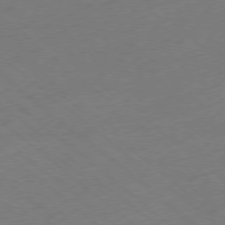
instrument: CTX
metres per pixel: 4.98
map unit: Ap
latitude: -78.9352
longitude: -57.2348
